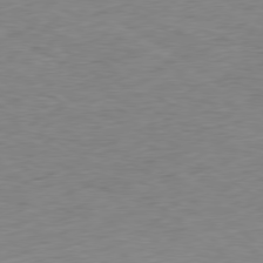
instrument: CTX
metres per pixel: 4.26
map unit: Hpe
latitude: -79.3131
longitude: 10.3117
